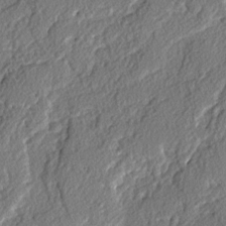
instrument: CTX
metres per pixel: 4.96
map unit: lAvf
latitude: -3.2942
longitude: -109.0458
